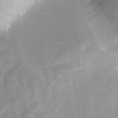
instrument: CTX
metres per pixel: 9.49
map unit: Ave
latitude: -8.2172
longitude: -123.0269
